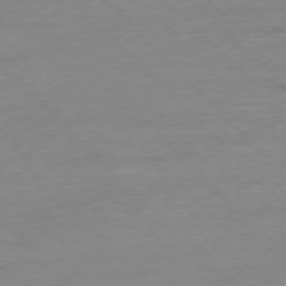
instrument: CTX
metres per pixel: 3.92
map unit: Ap
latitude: -77.2187
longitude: -89.0837
